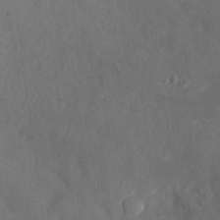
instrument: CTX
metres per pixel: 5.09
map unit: Nhu
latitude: -27.5777
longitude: -58.1767
